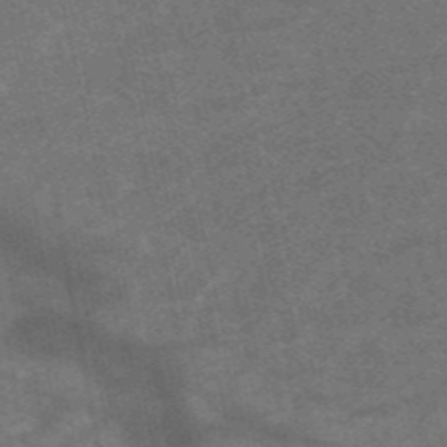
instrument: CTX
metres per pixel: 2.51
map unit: HNb
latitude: -54.9731
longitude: -40.2900
